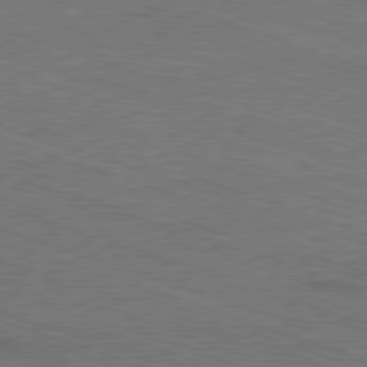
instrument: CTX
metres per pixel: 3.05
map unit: Ap
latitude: -81.3510
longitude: -72.5357
